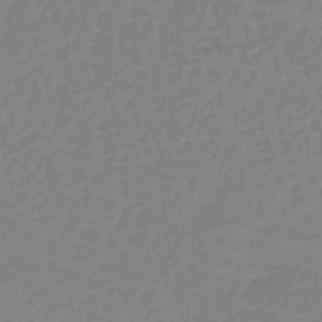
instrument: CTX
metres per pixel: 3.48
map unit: lHb
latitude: -41.5777
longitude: 60.1039
